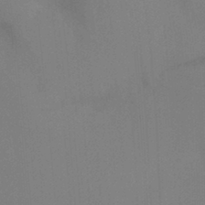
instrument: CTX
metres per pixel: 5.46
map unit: Ht
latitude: -8.6896
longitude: -31.4616
